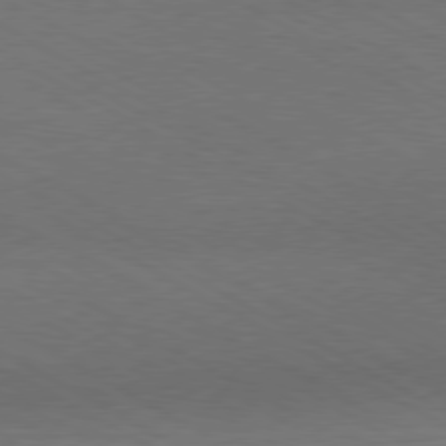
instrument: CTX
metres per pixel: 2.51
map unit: Hpe
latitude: -80.7274
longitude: 17.2565
